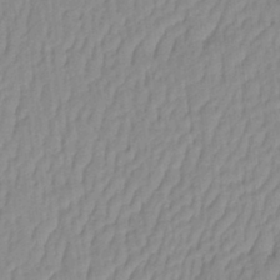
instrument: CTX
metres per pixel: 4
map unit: eHh
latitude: -4.0094
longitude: 15.2376
